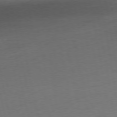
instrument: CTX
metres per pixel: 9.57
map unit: Ap
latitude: -76.3873
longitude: -73.1593
